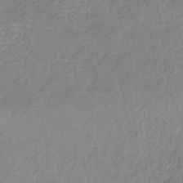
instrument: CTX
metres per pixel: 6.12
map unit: HNb
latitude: -34.6518
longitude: 56.1795
